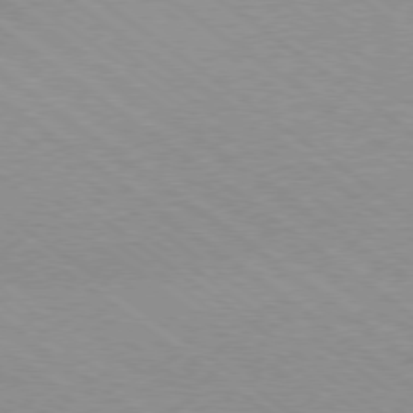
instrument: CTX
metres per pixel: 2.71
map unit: Hpe
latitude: -79.1242
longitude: 8.6329
